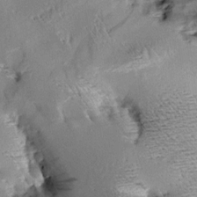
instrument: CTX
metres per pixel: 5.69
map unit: Aa
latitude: 9.4804
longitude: -142.3845
